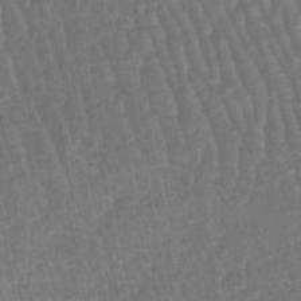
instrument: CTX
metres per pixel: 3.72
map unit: lHb
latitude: -45.0486
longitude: 77.7667
